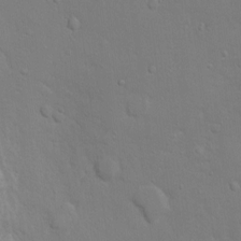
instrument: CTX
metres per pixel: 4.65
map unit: Nhu
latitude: 2.7435
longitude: -24.4790
